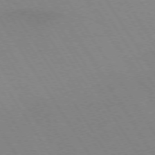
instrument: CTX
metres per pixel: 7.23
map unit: lApd
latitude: 72.8002
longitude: -57.8394
